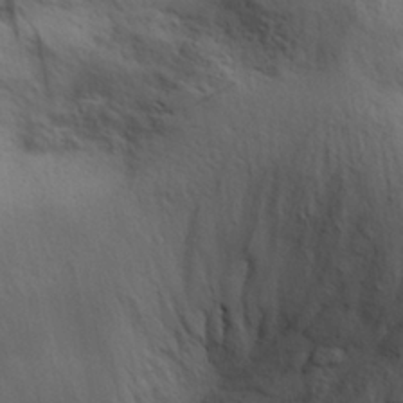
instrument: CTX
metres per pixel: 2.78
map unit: Aa
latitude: 28.8191
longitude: -132.5924
